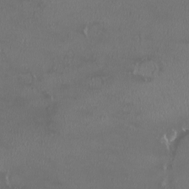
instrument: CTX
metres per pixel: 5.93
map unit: HNhu
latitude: -2.1227
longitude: 11.3699
